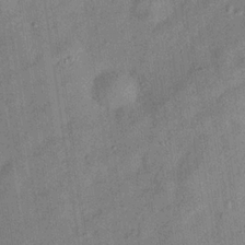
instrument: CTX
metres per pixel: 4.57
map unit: Hve
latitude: -31.5399
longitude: 92.1039
